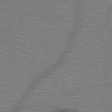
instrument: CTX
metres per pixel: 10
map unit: HNb
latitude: -50.3306
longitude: -44.8380
